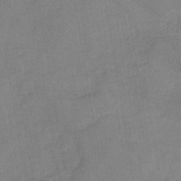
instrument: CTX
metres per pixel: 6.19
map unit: HNb
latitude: -45.1053
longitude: -38.0633
